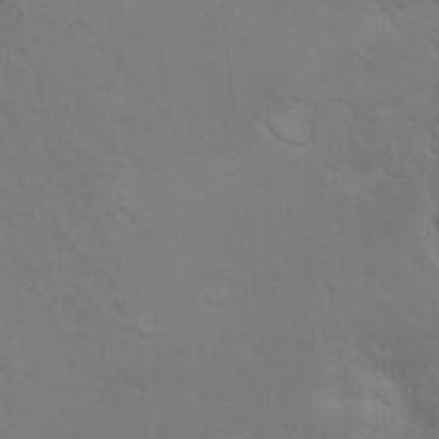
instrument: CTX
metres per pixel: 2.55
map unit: Hto
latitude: 11.0836
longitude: -35.6694
